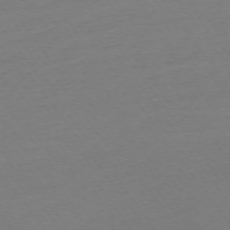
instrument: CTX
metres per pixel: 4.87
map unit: Ap
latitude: -74.7275
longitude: -80.7057
